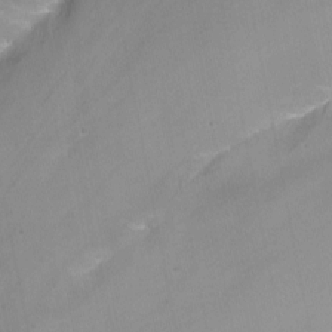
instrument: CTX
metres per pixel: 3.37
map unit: Nhu
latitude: -13.2754
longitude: -65.2537
